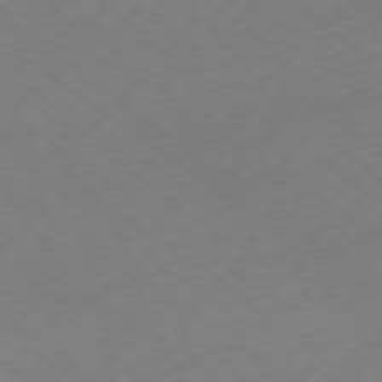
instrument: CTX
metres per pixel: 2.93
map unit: Ap
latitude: -78.9541
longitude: -57.3103
